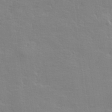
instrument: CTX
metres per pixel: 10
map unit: lHvf
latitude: 24.6679
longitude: 143.7288
